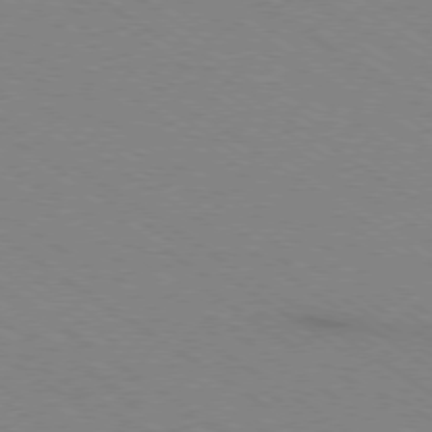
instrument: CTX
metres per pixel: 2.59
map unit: Ap
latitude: -78.8975
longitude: -85.0836
